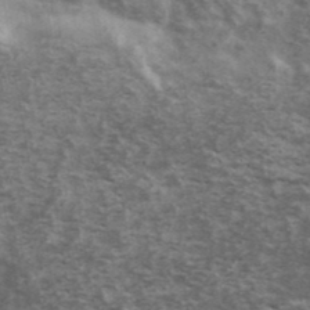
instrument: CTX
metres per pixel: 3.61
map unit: Ave
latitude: 40.2333
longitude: -110.3279
